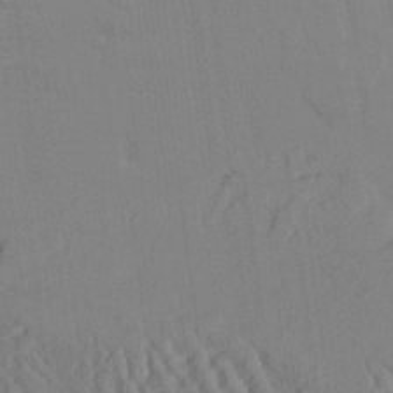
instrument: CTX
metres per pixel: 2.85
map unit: Aa
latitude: 24.5545
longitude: -133.2537
